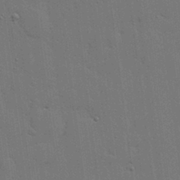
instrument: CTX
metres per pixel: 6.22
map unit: lHvf
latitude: 18.8002
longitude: -113.6883
